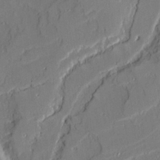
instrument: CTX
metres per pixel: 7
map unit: Ave
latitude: 21.3293
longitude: -128.4790
